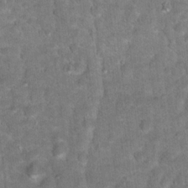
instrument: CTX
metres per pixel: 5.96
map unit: Hto
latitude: 17.8017
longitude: -36.6113
